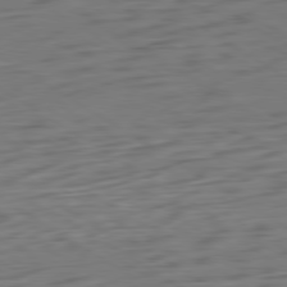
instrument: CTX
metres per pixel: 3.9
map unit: Ap
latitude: -80.0094
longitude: -57.6127
